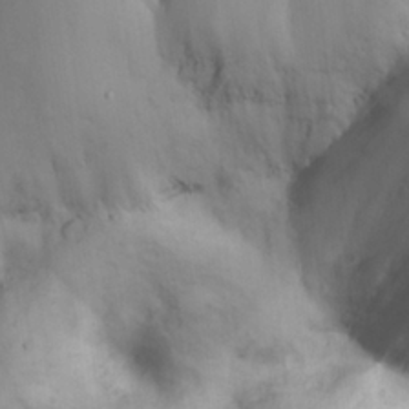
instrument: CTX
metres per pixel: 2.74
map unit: eHh
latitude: 26.2145
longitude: -65.0080
